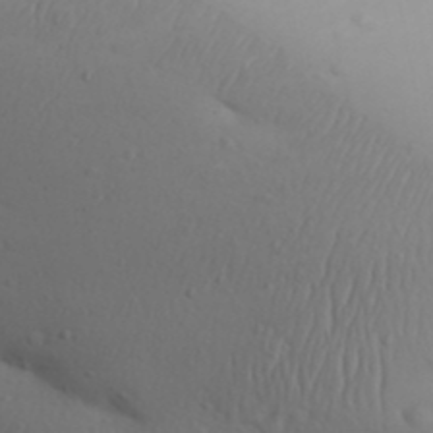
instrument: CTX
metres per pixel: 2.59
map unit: Aa
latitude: 30.3279
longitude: -146.0822
